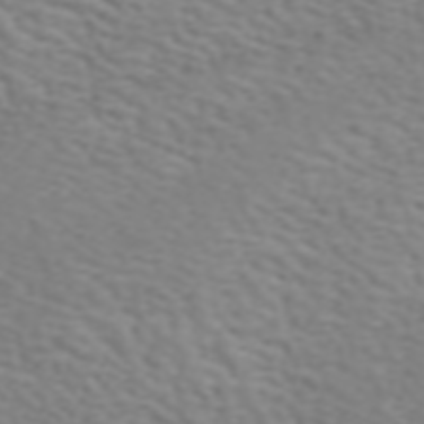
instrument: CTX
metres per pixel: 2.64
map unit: ANa
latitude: 45.1025
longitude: 39.8044
